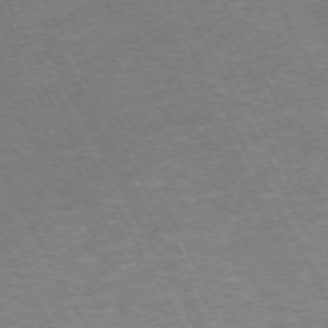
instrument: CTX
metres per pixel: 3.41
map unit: Hpe
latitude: -72.1417
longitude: 9.5588
